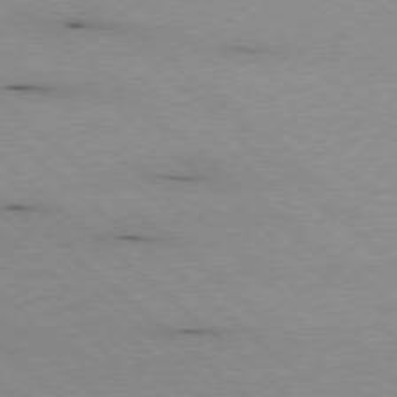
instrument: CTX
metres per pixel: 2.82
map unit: Ap
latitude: -77.8233
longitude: -85.8961
